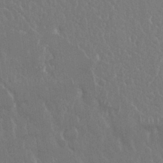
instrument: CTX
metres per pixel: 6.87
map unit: Nhu
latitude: 25.0269
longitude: -59.7072
